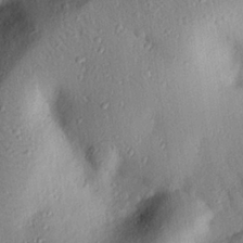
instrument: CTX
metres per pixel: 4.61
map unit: eHh
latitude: 26.1578
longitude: -76.3089
